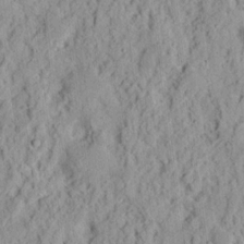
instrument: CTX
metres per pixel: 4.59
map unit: Ht
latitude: 12.4979
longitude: -74.0633
